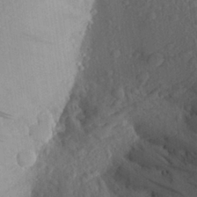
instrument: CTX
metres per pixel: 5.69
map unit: Aa
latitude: 25.8205
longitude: -145.9717
